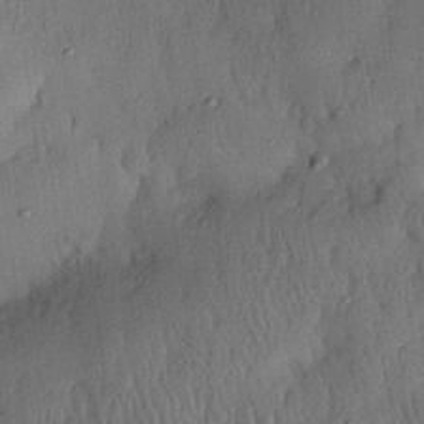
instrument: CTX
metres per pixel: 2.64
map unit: eHh
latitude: 25.8394
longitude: -75.6127
